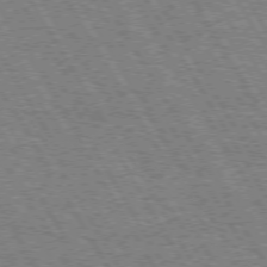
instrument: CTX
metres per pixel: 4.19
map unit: Hpe
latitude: 73.1215
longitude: -142.6680
